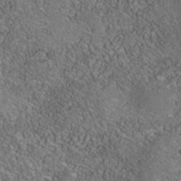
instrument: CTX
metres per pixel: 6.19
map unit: Nhe
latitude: -41.0486
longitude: -99.0836
